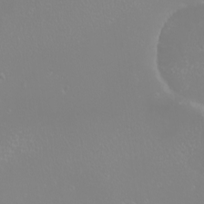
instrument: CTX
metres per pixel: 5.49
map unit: Nhu
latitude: -9.3887
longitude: -70.0633
